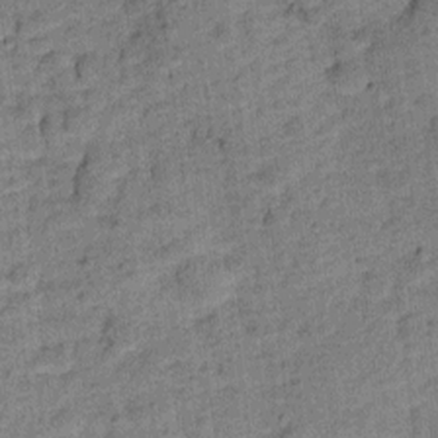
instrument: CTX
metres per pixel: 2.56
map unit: Ht
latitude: 9.2915
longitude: -39.1025
